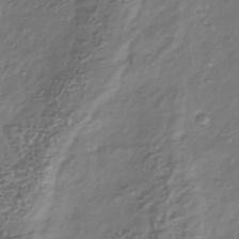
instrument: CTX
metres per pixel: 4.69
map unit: Nhu
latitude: -39.6155
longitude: -81.7827
